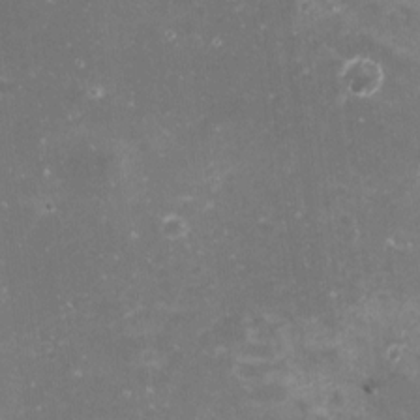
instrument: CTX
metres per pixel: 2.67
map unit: Nhu
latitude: -8.4629
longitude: -72.3656
